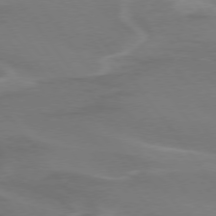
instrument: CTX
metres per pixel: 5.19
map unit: lApd
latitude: 75.1214
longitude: -62.4034
